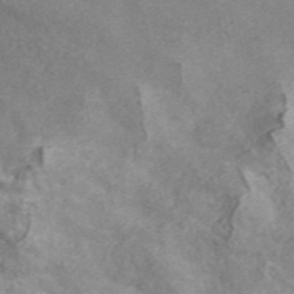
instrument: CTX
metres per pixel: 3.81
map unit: eAb
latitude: 48.8002
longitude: 118.8219
